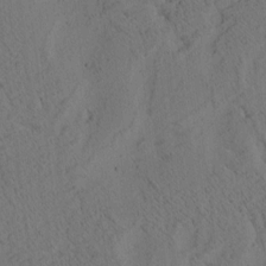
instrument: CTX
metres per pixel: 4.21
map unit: eHh
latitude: 3.2159
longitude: -78.7247
